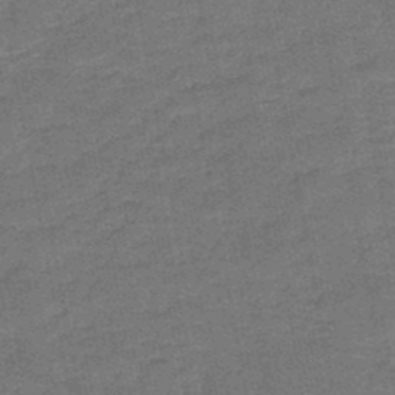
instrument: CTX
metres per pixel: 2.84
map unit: HNb
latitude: -47.6910
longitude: -39.2348
